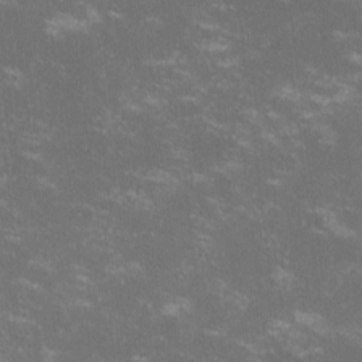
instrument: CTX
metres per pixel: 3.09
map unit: lHvf
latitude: -12.9731
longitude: -99.4426
